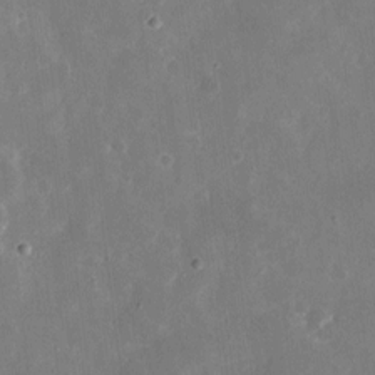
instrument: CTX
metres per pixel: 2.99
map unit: eHh
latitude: 7.8394
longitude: -69.0270
